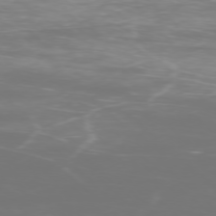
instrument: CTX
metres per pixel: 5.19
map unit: Ap
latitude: -76.7274
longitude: -81.5560
